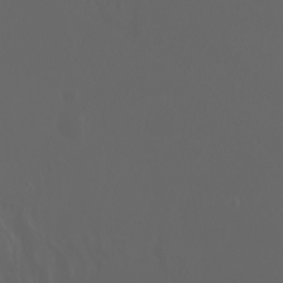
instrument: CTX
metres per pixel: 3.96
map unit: Nhu
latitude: -7.7288
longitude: -83.9717
